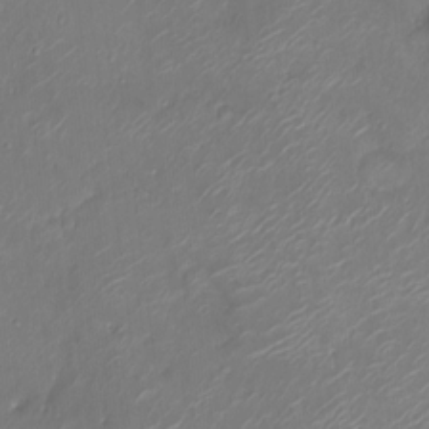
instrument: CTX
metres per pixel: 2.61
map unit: Ht
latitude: -11.1809
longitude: -20.4601
